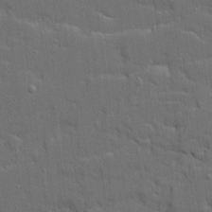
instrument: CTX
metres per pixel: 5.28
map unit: Ave
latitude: 19.2159
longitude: -128.4979
